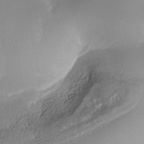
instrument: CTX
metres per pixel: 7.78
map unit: Nhe
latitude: -37.6910
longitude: -118.8569
